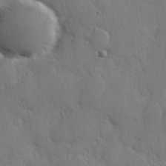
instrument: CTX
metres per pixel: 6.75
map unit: Hve
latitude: 26.7435
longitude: 150.4440
